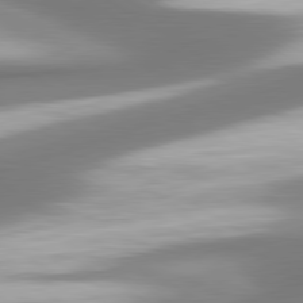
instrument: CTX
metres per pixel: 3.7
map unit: lApd
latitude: 80.2900
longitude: 179.5588
